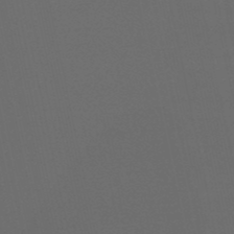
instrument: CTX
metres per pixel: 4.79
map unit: eHb
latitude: -50.7085
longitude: 70.5385
